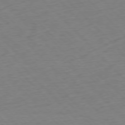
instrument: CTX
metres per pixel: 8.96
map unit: Ap
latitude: -76.9542
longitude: -85.6316
